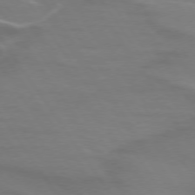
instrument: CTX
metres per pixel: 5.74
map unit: lApd
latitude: 74.1389
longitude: -61.8394
